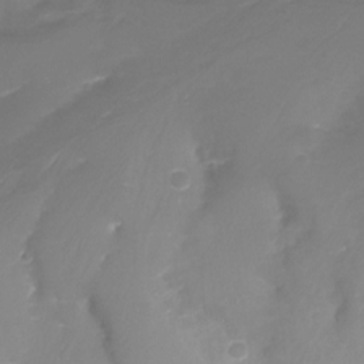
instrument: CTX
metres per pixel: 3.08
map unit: Nhu
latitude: -17.6722
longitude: -47.0081
